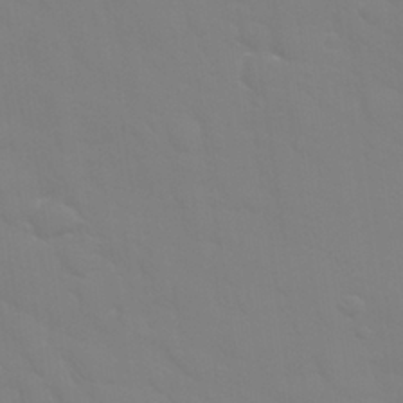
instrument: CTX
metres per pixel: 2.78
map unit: Nhu
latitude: 26.6869
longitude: -57.0458
